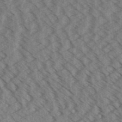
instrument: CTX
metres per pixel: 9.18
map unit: Aa
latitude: 31.8962
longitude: -138.6490
